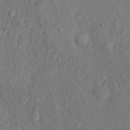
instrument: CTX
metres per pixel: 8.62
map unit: Nhu
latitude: 13.4616
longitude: -29.4993
